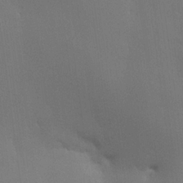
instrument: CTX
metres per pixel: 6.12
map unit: lHvf
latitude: 22.3845
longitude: 146.0472
